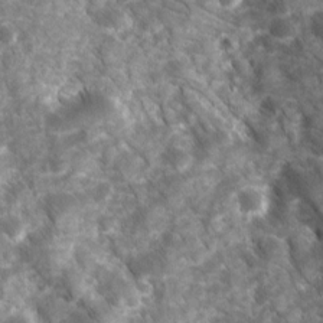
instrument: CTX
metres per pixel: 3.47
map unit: Ave
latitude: 16.8002
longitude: -131.5372
